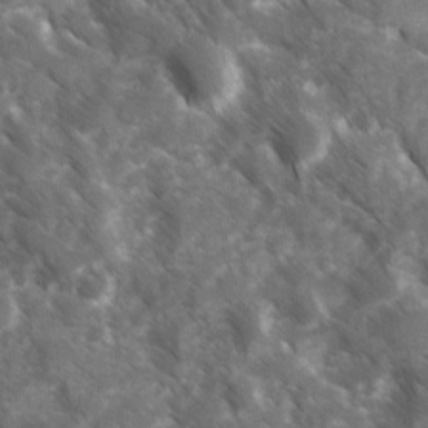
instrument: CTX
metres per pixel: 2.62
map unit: Ave
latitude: 17.0270
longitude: -131.3293
